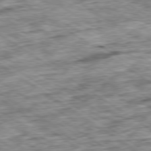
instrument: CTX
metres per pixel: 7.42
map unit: Ap
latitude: -79.8044
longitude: -75.4238
